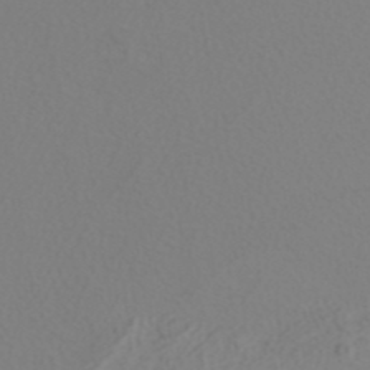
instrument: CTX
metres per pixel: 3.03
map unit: ANa
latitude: 38.3656
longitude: 23.6911
